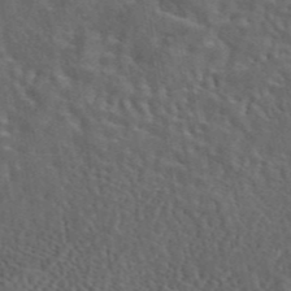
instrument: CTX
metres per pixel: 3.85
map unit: eAb
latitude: 43.9717
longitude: 111.3887
